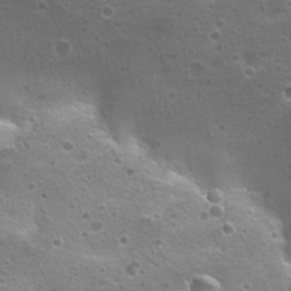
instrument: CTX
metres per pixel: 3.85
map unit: Nhu
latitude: 20.6491
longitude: -31.4994
